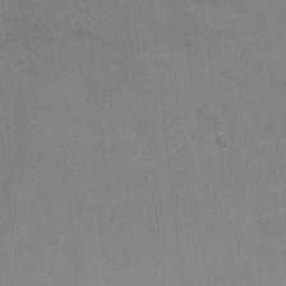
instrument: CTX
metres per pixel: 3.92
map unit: Ht
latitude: -10.8030
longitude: -39.4993
